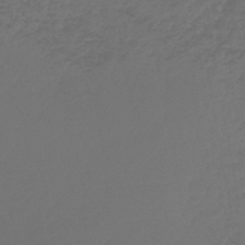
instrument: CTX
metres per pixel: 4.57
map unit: lHb
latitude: -43.9556
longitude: 59.8611
